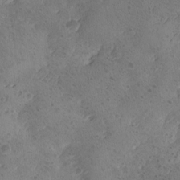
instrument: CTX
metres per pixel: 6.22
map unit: Ave
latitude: -8.8786
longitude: -118.3467
